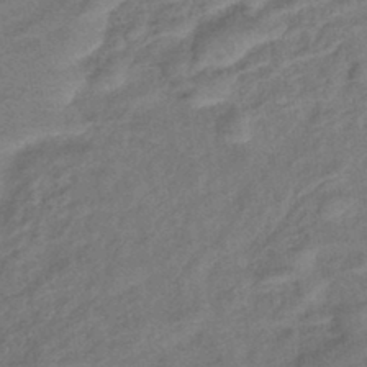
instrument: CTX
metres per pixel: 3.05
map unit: eHb
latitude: -42.2172
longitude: 83.7477
